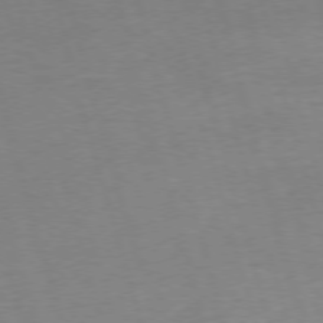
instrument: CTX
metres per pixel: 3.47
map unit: Ap
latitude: -74.9920
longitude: -74.4790
